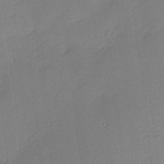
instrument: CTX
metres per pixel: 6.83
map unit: Nhu
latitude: 1.6505
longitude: -75.3482
